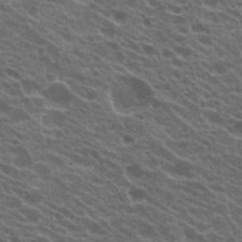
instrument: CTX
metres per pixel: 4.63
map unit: Hto
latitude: 21.0081
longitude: -35.3292
